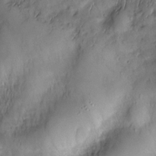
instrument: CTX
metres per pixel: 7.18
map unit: Nve
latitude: -26.8785
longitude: -148.8947
